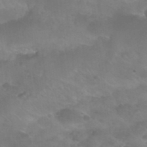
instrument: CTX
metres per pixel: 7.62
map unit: Nhu
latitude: 27.2537
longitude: -54.7624
